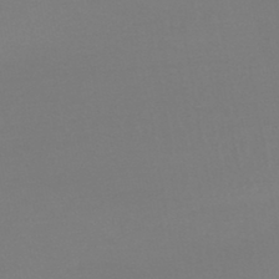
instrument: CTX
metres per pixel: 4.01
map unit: lHb
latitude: -44.6519
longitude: 64.3873
